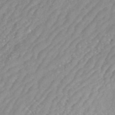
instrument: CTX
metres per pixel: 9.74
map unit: ANa
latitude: 45.2726
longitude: 37.0108
